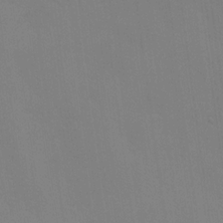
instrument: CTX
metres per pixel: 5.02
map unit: Ave
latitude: -0.8597
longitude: -112.3467
